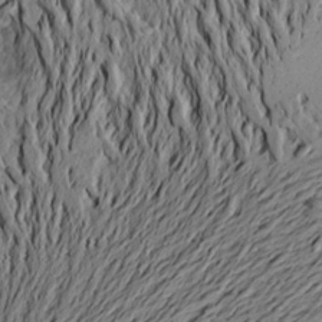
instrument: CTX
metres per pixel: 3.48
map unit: Aa
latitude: 21.1970
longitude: -148.6868
